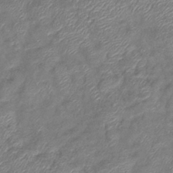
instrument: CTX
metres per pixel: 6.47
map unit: eHb
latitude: -39.4077
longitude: 78.3495
